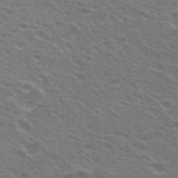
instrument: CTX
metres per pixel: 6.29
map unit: Hto
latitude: 21.8773
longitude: -31.1592
